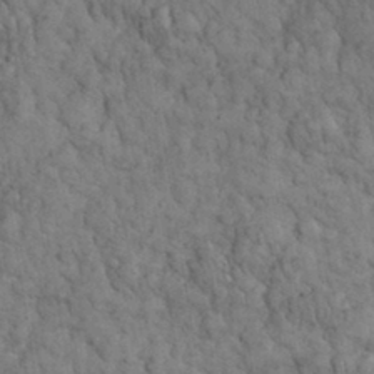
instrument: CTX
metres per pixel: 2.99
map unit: eHh
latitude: 32.7624
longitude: -66.4034
